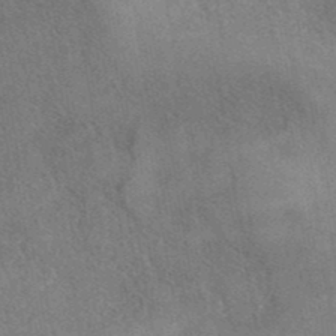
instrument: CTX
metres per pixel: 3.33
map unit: eAb
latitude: 40.4601
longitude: 106.7652
